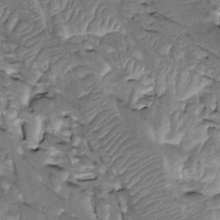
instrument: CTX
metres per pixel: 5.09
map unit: Htu
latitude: -2.6707
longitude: 150.2361
